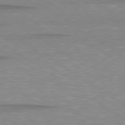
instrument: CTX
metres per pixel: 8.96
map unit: lApd
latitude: 79.0837
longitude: -88.1767
